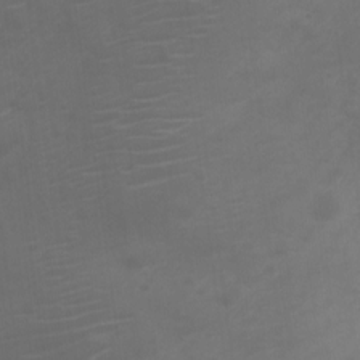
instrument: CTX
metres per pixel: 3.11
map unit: Nve
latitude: -20.0850
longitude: 106.6141
